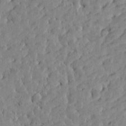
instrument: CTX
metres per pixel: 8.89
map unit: Htu
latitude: -4.8597
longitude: 173.6533
